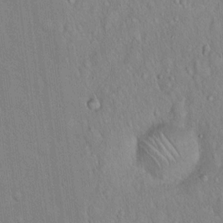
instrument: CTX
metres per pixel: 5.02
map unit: Hto
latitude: 16.3656
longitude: -57.6693
